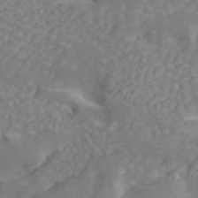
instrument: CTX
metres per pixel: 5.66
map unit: ANa
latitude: 45.2726
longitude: 26.5951
